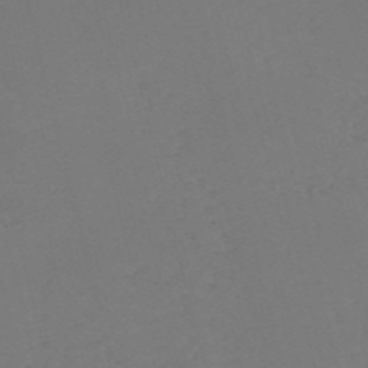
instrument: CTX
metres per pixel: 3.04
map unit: Nve
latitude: -57.5399
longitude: 53.0864
